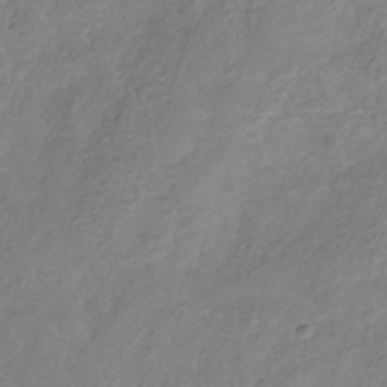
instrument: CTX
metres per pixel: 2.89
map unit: Hve
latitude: -33.5777
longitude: 91.7478
